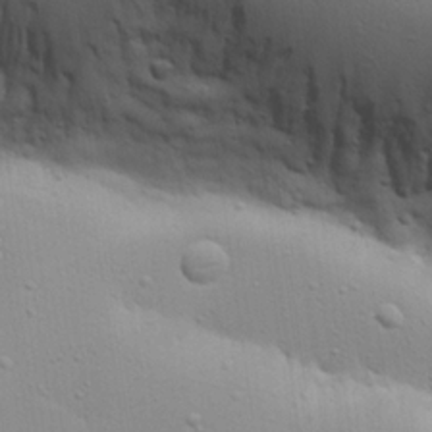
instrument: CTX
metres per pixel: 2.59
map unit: Aa
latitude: 22.0255
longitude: -142.1956
